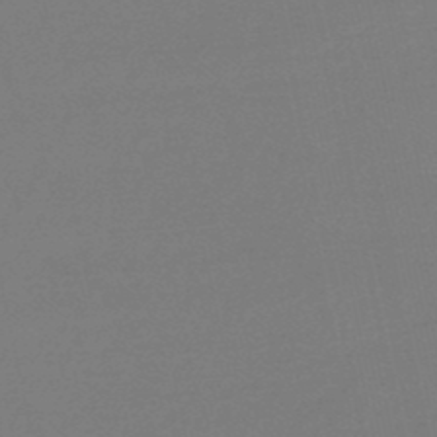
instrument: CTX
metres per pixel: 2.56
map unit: eHb
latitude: -49.1998
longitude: 86.1417
